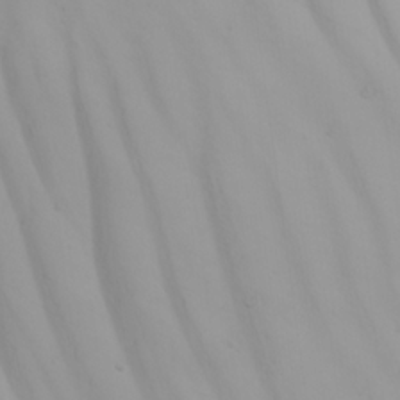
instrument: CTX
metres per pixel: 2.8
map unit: Ave
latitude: 20.9325
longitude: -138.1389
